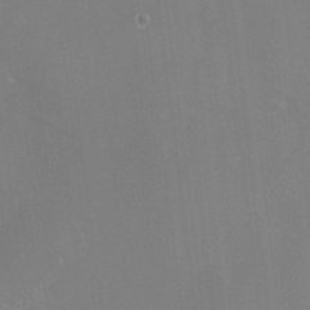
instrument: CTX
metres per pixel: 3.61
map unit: HNhu
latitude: -0.5763
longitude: 4.1605
